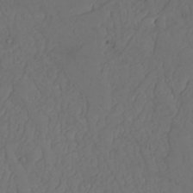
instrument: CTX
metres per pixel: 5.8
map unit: Nhu
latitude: 22.5168
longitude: -66.1577
